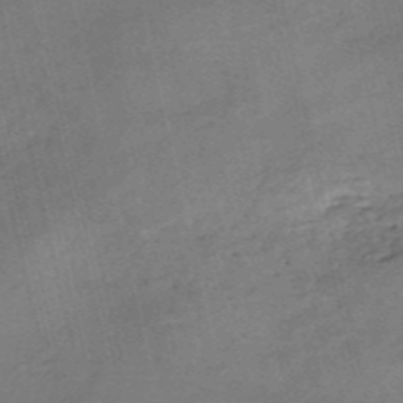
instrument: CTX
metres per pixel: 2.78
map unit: eHh
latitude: -54.7652
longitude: -91.4049
